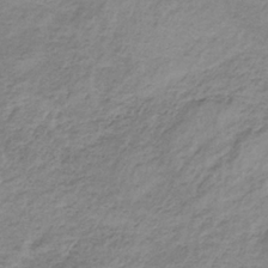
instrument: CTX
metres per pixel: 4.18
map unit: HNb
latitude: -33.6344
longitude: 61.4077
